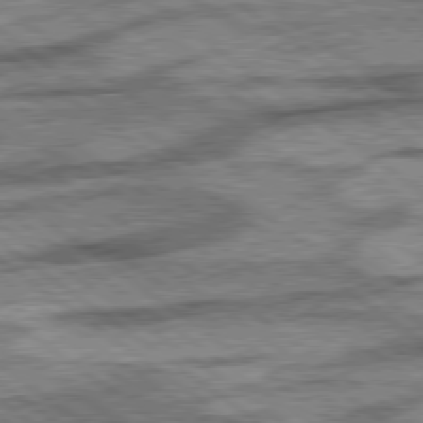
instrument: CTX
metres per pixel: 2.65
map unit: lApd
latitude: 78.6491
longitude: -52.9136
